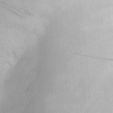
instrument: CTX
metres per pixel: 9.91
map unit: HNhu
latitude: 8.0633
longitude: 16.4440
